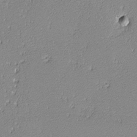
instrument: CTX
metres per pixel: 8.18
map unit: lHvf
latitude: -13.0298
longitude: -103.6127
